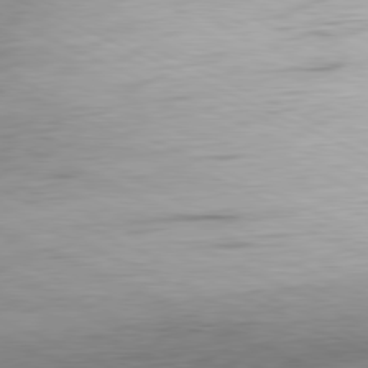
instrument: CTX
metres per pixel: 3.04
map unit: Ap
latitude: -81.2565
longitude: -71.9339
